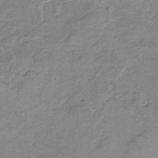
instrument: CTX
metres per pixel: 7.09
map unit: HNb
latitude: -34.0661
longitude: 58.9163
